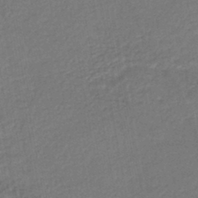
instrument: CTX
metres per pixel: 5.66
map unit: HNhu
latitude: -45.8422
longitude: 102.1984
